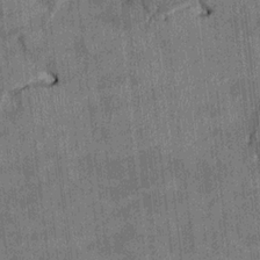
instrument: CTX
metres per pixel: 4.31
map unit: HNhu
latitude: 0.9136
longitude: -6.0444
